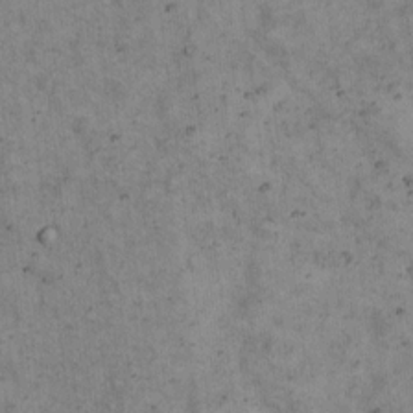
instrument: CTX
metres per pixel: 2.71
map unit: Hto
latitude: 8.1956
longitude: -59.0647
